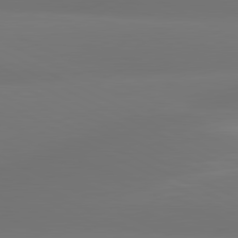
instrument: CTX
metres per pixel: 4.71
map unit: lApd
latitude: 81.1970
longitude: -164.3845
